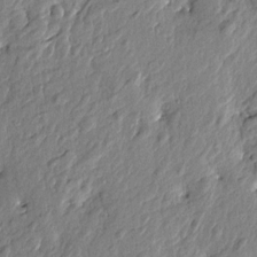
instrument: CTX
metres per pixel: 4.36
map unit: Htu
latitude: -2.8785
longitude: 179.7477
